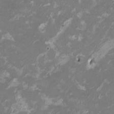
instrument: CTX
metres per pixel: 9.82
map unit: HNhu
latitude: 1.7449
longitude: -3.1214
